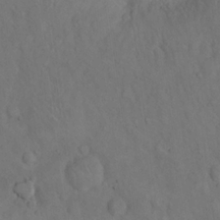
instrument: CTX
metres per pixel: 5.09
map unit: eHh
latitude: 17.6316
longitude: -63.7450
